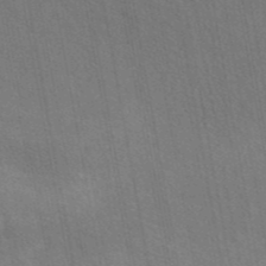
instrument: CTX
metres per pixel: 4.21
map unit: eAb
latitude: 43.2537
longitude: 113.6344
